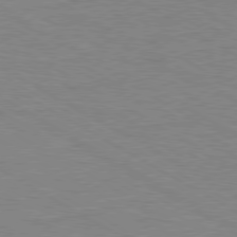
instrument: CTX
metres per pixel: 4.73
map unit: Ap
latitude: -80.6141
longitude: -52.1956
